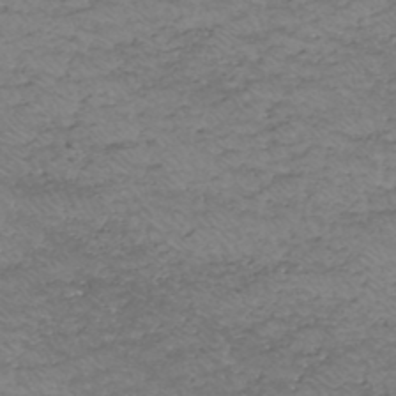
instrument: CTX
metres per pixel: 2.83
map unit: HNhu
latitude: -46.8408
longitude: 30.3117
